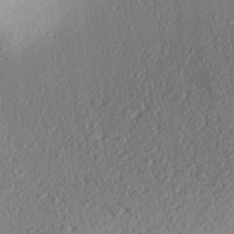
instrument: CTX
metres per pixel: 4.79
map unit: Aa
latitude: 28.5546
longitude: -144.1578
